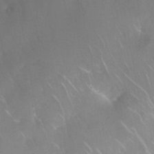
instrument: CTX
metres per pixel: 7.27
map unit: Nhu
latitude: 28.1389
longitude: -63.3671
